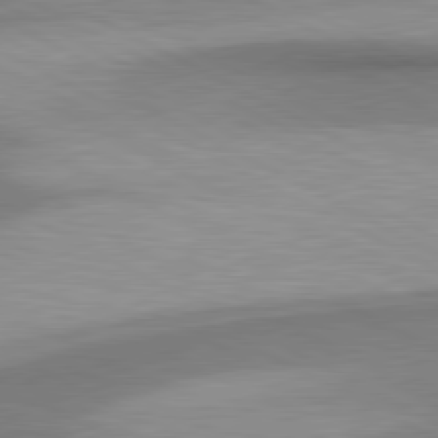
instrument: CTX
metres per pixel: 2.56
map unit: lApd
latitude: 80.6490
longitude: 162.5573
